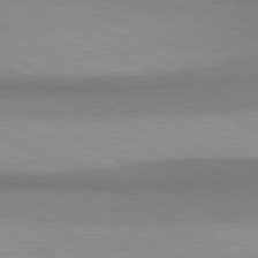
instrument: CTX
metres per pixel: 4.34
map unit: lApd
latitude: 80.7813
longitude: 159.3698
